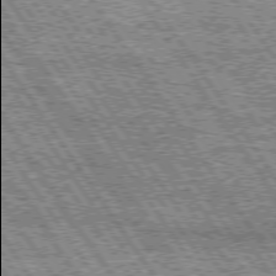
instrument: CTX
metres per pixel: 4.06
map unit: Hpe
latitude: 74.6302
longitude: -153.9906
